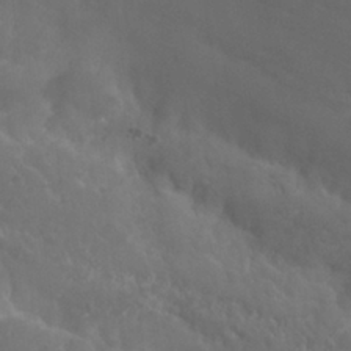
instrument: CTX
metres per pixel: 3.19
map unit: Nhu
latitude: 29.1403
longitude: -55.8205
